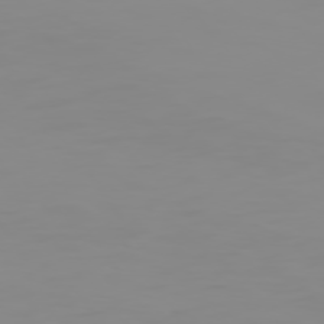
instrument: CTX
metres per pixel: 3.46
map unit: Hpe
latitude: 74.4034
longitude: -127.8395
